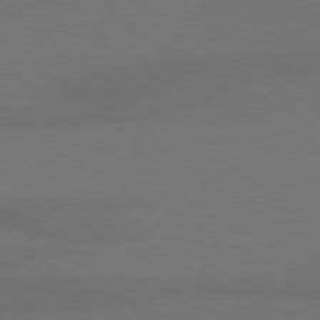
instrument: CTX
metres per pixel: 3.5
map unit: Hpe
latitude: 78.6491
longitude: -132.5546
